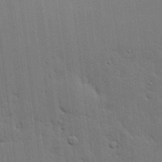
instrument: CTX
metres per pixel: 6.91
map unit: lHvf
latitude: 18.6112
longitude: -113.6883
